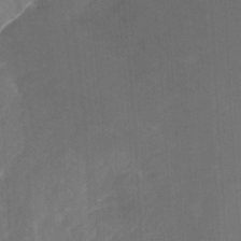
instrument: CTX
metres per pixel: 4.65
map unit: Nhu
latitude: -22.8786
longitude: -56.3278
